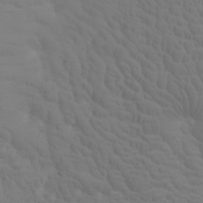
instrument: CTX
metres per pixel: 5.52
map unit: Htu
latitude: -7.2754
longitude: -69.5182
